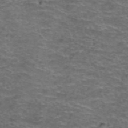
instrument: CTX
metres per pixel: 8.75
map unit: Hto
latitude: 38.3845
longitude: -41.4048
